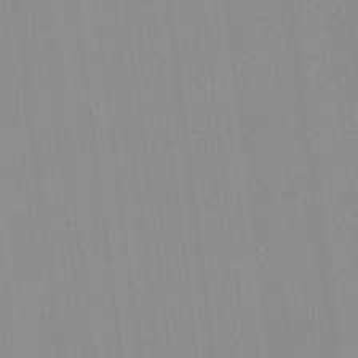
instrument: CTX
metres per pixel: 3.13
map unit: lHvf
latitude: -12.1606
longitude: -103.2537
